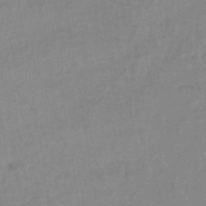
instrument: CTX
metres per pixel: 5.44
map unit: eHb
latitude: -45.2943
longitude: 85.0486
